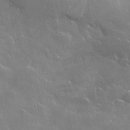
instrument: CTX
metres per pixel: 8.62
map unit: lHvf
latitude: 36.1956
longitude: -91.1592
